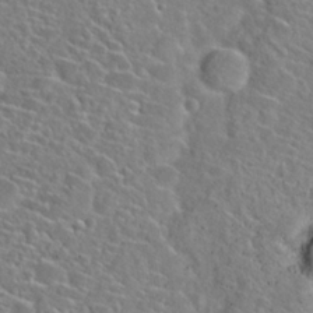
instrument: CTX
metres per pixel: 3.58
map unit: Hto
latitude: 24.0255
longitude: -45.5182
